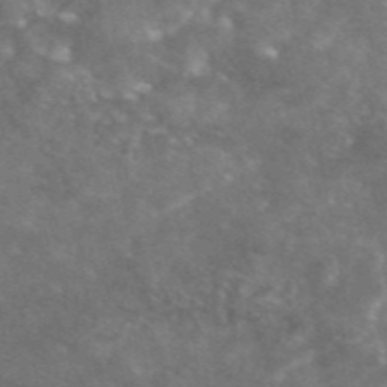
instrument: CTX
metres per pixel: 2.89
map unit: eAb
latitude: 46.8380
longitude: 119.7478
